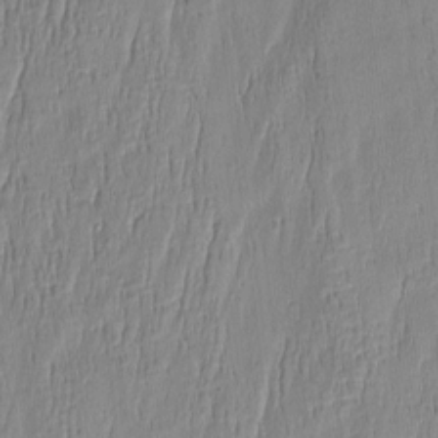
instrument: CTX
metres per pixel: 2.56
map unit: Htu
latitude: -5.7099
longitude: 174.3684
